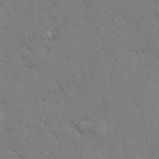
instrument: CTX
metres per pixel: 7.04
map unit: lHvf
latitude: 26.0444
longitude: 143.1242
